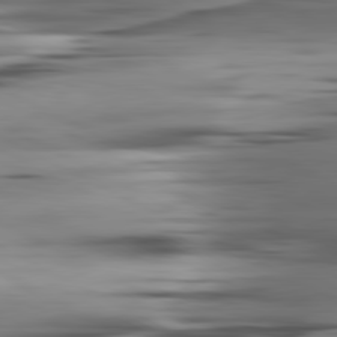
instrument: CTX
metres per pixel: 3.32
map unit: lApd
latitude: 80.7435
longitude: -123.9339
